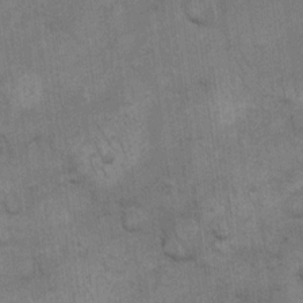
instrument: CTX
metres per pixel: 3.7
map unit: eHh
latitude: 13.7072
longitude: -65.4615
